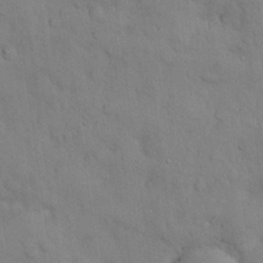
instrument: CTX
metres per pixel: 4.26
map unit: Nhu
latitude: 28.2144
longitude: -69.5371
